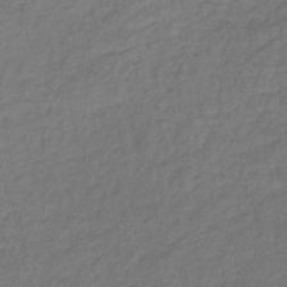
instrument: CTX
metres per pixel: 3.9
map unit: eHb
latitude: -39.6533
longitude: 76.1417
